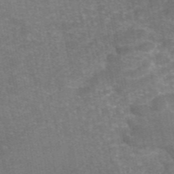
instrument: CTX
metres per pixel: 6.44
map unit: eAb
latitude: 46.4601
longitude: 105.5777
